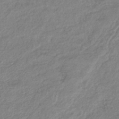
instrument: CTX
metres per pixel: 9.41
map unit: lHb
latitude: -40.1795
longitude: 73.6722
